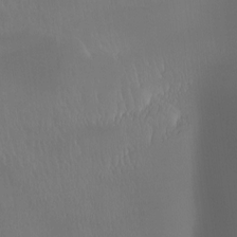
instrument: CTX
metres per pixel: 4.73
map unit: Aa
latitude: -8.6896
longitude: -78.5357
